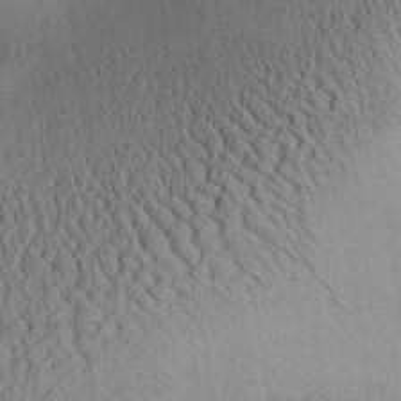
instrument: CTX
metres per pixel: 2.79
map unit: Aa
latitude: 26.7246
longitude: -134.6490
